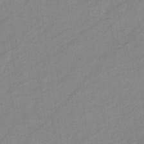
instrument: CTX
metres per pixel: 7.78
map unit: eHb
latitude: -37.8044
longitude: 78.2928
